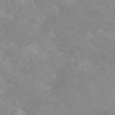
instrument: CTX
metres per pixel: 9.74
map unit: eAb
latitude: 45.7449
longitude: 124.5952
